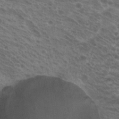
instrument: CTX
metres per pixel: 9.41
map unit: Hto
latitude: 22.4034
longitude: -38.5735
